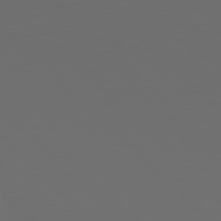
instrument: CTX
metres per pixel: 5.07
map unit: Hpe
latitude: 77.0647
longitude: -168.1956
